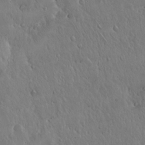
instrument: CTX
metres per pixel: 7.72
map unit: Hto
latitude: 17.7072
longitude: -58.9892
